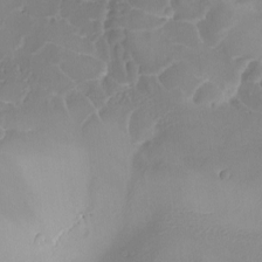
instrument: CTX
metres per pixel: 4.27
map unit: Ave
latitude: -8.2361
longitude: -122.4412
